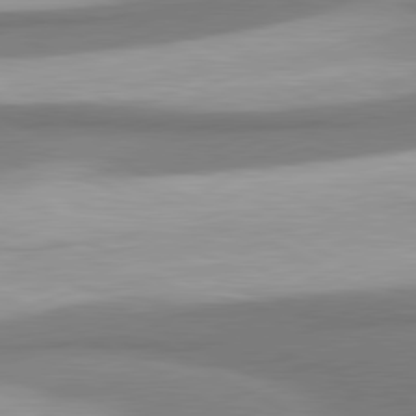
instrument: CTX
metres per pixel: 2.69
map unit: lApd
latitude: 80.6113
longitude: 176.8030
